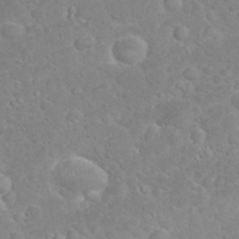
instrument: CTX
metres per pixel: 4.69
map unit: eHh
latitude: 32.3089
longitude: -60.9891
